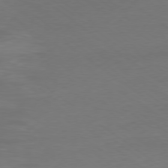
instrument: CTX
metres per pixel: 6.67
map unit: Ap
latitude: -78.8786
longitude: -95.5182
